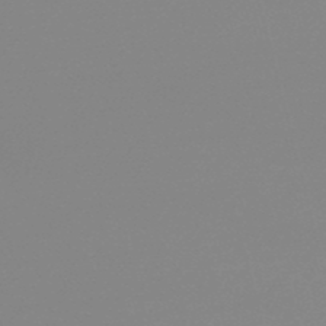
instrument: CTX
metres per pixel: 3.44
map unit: lHb
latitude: -48.5196
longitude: 68.1983
